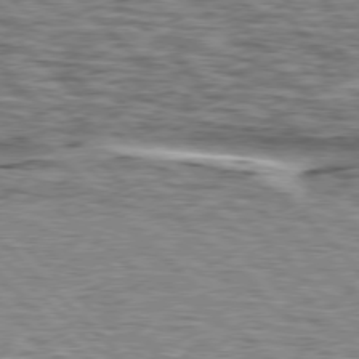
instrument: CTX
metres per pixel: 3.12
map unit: lApd
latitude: 76.5923
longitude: -78.8380
